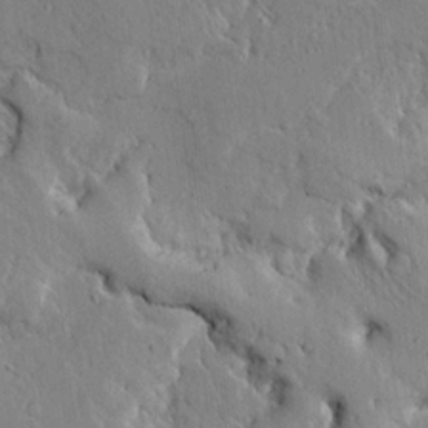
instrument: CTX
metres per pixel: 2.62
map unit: Ave
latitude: 14.9703
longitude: -139.8205
